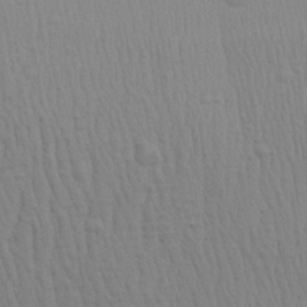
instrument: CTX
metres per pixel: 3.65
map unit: Aa
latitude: 28.7246
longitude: -138.9136
